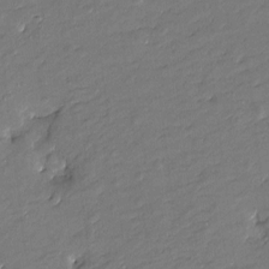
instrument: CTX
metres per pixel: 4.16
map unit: Htu
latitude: -7.6722
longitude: 176.7463
